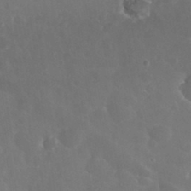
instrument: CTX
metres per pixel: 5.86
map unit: eHh
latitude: 33.1214
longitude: -61.1214
